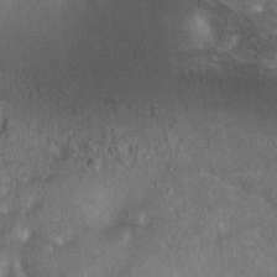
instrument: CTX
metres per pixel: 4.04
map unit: Ht
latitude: 4.2144
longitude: -20.1011
